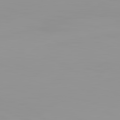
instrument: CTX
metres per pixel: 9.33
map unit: lApd
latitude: 83.2159
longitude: -135.4804
